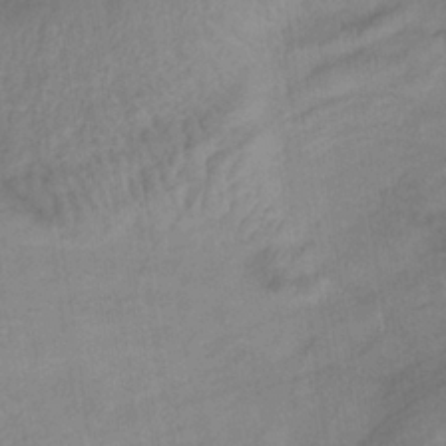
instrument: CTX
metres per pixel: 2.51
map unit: lHb
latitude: -33.7856
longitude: 71.6911
